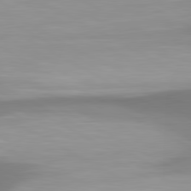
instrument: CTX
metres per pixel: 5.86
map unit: lApd
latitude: 80.7813
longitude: 174.2361
